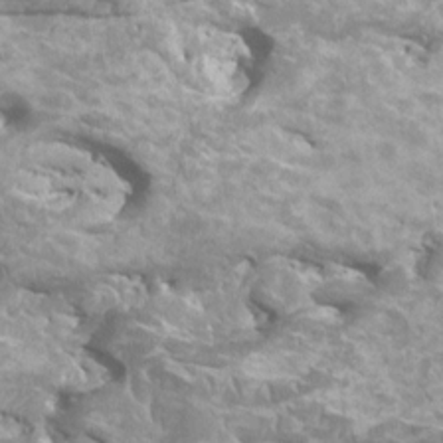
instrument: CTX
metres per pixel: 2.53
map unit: HNhu
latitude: 1.7071
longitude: 6.6518
